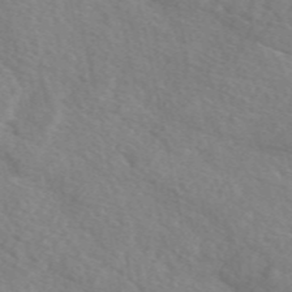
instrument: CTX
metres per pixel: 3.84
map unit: eAb
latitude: 49.5560
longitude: 117.3887
